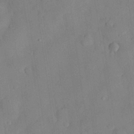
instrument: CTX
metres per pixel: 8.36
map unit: eHh
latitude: 29.8394
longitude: -73.2915
